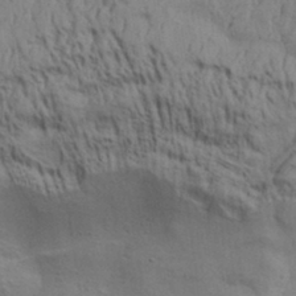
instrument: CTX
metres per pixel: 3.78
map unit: Aa
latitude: 32.0822
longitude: -135.7260
